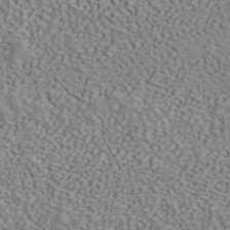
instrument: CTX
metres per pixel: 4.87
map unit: ANa
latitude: 43.2726
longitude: 47.9367
